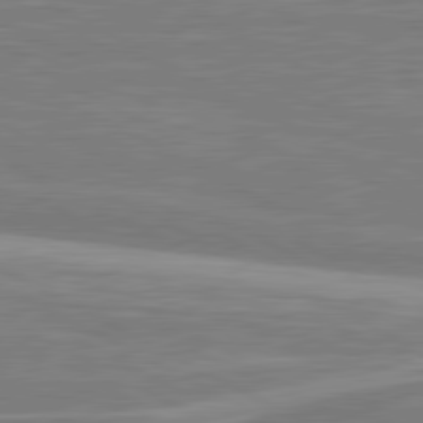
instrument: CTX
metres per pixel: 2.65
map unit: lApd
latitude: 80.8947
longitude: -173.7449
